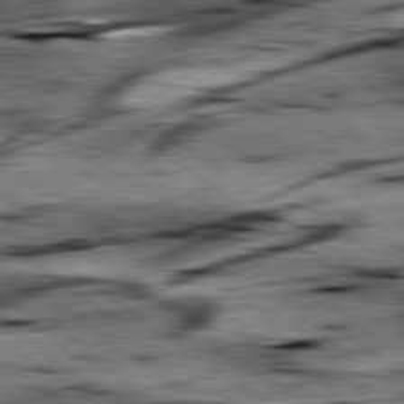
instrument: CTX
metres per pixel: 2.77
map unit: lApd
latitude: 79.5938
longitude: -48.0255
